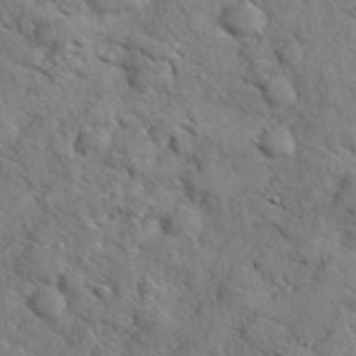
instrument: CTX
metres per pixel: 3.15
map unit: eHh
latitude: 37.9906
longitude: -67.4804
